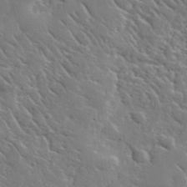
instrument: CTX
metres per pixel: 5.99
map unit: lHvf
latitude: 37.2159
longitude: -91.7450
